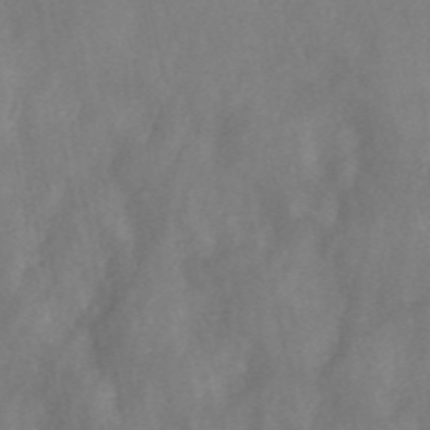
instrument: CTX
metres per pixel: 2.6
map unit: ANa
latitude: 45.8205
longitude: 28.1984
